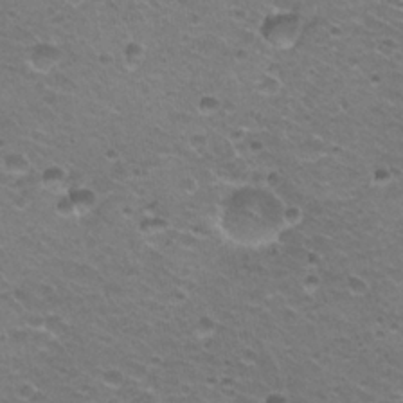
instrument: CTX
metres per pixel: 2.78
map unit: Hto
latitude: 21.1403
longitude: -32.6302
